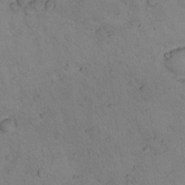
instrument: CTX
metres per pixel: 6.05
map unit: lHvf
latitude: 12.9892
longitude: 178.5573
